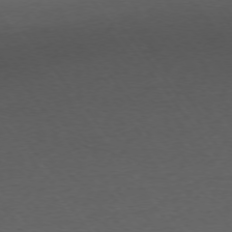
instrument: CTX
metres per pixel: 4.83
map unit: Ap
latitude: -75.8423
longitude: -89.0081
